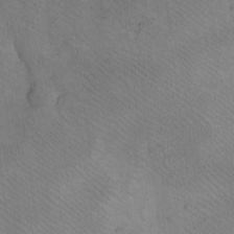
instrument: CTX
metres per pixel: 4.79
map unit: eHh
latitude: -8.5574
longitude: -67.9339
